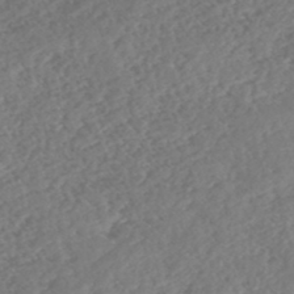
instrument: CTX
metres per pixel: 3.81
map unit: HNhu
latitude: -46.8408
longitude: 29.3699
